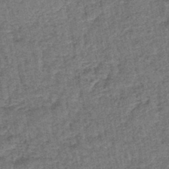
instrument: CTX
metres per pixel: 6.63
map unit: lHb
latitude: -43.7666
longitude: 80.1795
